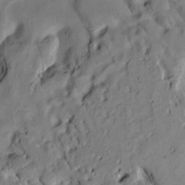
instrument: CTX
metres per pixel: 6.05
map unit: Htu
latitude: 2.6490
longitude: 178.8219
